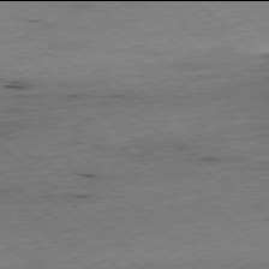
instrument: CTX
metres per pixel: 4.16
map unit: Ap
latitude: -78.0094
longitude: -85.7261
